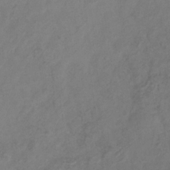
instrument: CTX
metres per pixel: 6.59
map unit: Hve
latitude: -33.8423
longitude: 90.1984
